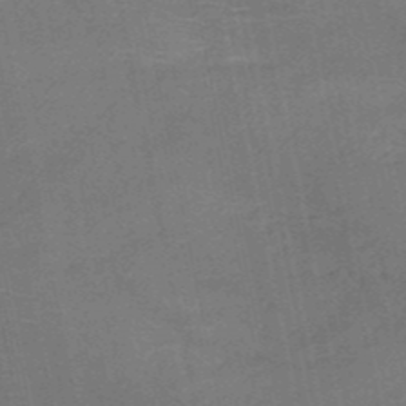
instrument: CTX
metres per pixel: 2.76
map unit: HNb
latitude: -50.5763
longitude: -42.7057
